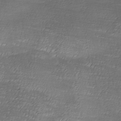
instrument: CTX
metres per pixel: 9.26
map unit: Ave
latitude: -7.5210
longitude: -122.9514
